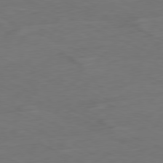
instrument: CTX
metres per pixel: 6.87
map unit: Ap
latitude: -80.3118
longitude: -92.6112
